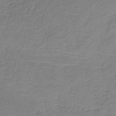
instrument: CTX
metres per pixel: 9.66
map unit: HNb
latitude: -34.7463
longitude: 53.3320
